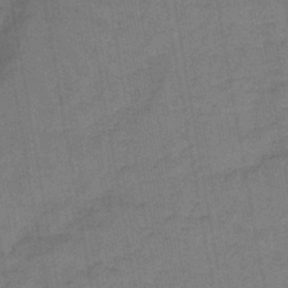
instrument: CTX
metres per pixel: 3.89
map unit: lHb
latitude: -42.9730
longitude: 63.0108
